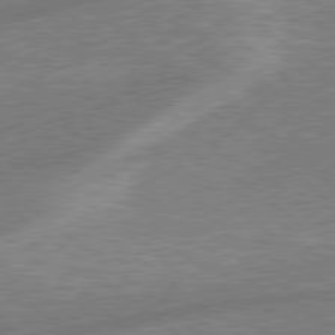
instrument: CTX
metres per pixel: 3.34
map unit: lApd
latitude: 79.0081
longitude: -170.2333
